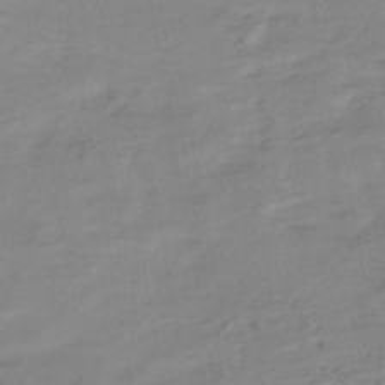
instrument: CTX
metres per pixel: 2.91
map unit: eHh
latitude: -43.8233
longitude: -29.4426
